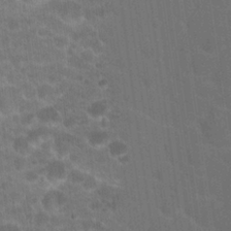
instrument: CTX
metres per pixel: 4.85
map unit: Hto
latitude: 18.7624
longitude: -36.8002
